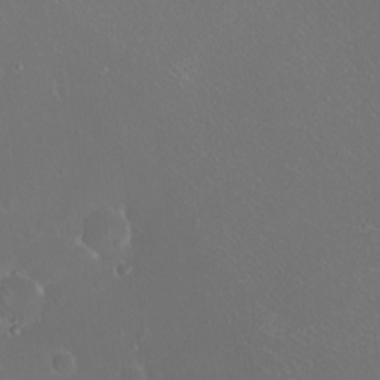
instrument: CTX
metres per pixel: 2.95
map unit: eHh
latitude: -9.0297
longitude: -69.4615
